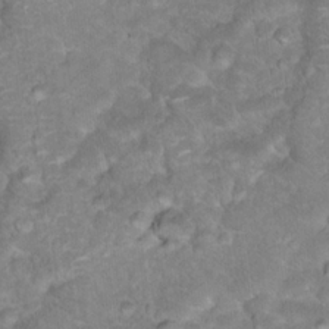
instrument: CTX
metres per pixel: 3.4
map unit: Hto
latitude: 18.5168
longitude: -35.5749
